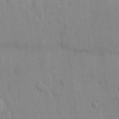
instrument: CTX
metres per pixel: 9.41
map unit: lHvf
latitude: 14.9325
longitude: 179.7288
